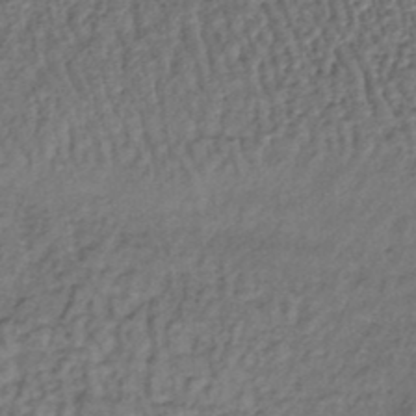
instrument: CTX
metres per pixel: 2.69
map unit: lHb
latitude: -37.5966
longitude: 59.5210
